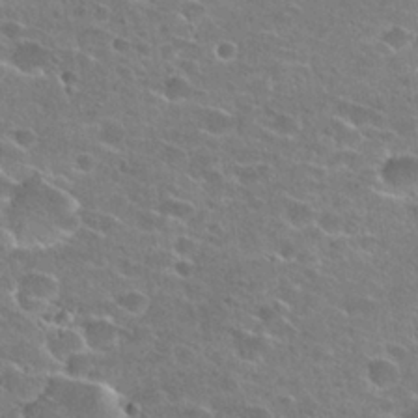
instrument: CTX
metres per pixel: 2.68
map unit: Hto
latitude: 24.7813
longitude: -45.4426
